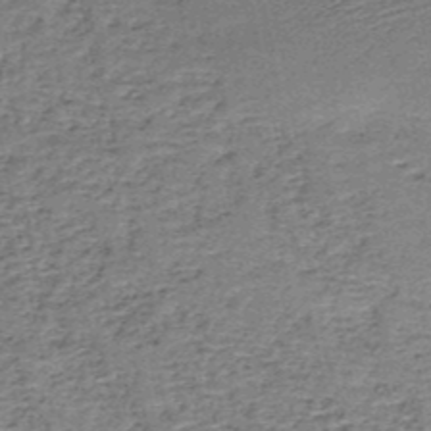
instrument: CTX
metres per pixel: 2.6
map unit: HNb
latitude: -51.0486
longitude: -49.9339
